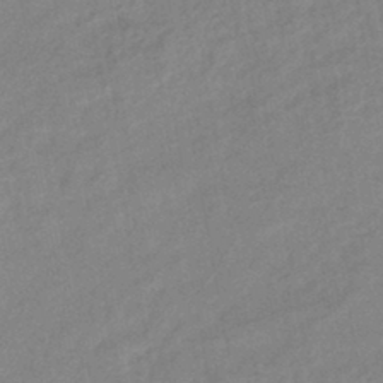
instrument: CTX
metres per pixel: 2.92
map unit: eHb
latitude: -40.6329
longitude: 82.7085
